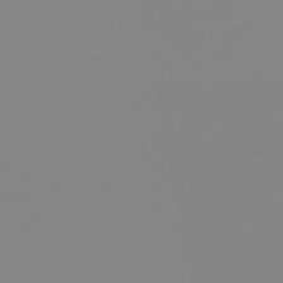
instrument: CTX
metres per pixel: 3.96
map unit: eHb
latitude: -48.9353
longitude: 84.7085
